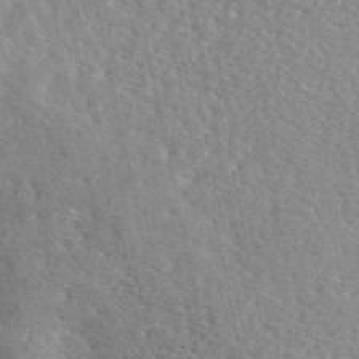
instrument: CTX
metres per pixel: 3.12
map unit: eAb
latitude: 45.7260
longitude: 111.6910
